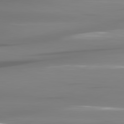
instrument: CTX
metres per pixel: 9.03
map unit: lApd
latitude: 81.3104
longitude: -140.0633
